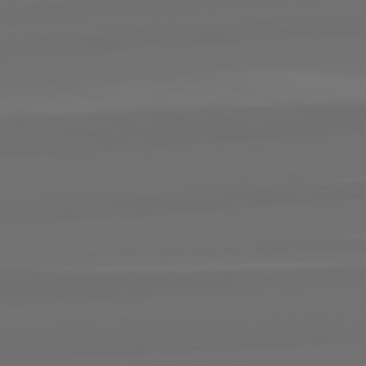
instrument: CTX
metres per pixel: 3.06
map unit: lApd
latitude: 82.7435
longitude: 163.6911
